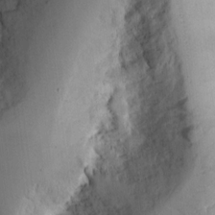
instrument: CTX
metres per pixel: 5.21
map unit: Ht
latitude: 9.6694
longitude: -74.5357
